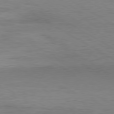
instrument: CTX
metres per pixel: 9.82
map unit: Hpe
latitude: -80.7274
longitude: 19.5021
